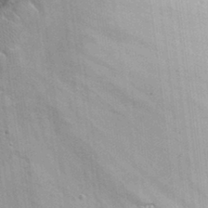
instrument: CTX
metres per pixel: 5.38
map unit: Nhu
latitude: 32.5734
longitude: -52.1955
